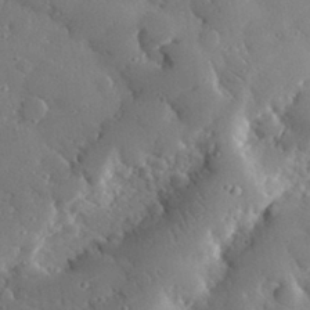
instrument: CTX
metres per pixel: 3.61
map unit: lHvf
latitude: 32.8947
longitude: -84.7246
